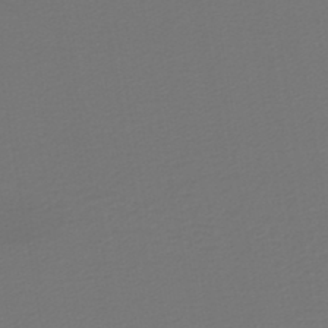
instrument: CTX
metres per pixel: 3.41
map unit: lHb
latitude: -43.8422
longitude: 66.0283
